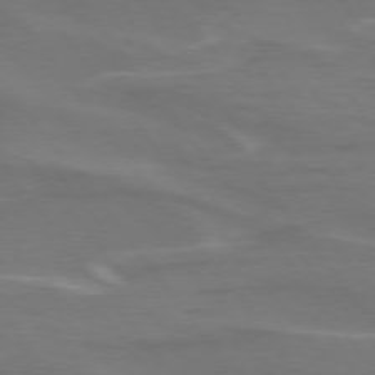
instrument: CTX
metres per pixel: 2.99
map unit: lApd
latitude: 75.0081
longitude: -62.7436
